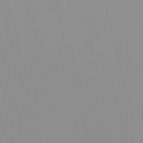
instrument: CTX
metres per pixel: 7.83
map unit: Nve
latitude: -57.3132
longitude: 59.8800
